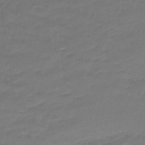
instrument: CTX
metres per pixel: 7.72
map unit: lHb
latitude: -42.3873
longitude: 58.5762
